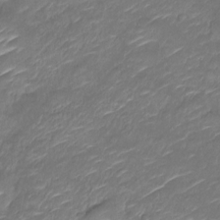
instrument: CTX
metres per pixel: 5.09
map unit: Nve
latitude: -18.1228
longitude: 107.4077
